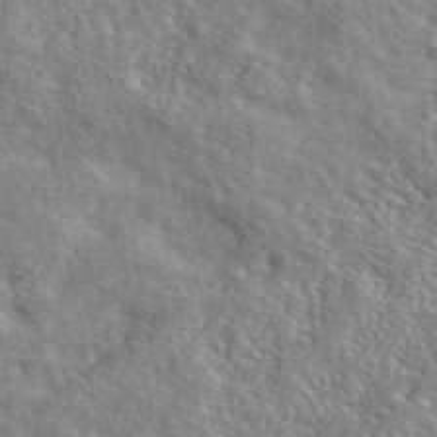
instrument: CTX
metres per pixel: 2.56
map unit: ANa
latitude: 42.7813
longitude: -87.6694
